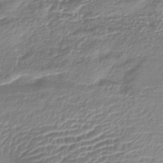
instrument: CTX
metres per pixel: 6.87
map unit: lHb
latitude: -42.5006
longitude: 76.0283
